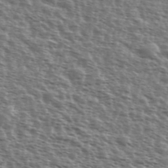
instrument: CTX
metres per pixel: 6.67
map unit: Ave
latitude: 39.4237
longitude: -111.8395
